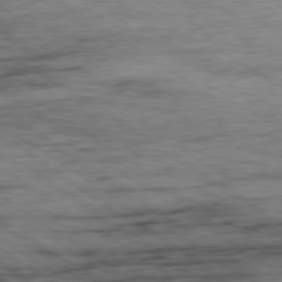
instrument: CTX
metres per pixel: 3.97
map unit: Ap
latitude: -80.1039
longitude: -50.6301
